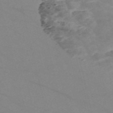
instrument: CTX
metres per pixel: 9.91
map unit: Nve
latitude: -57.0864
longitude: 50.9164
